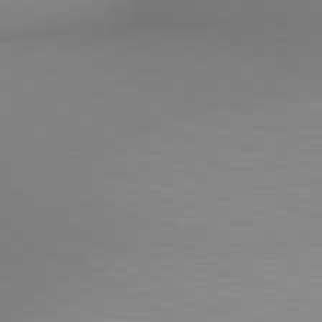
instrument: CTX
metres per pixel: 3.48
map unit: lApd
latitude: 80.2145
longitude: 133.1998
